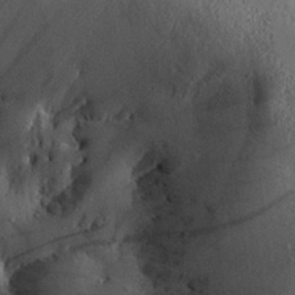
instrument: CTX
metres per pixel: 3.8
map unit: Aa
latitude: 29.4804
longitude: -133.4993
